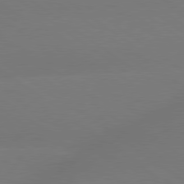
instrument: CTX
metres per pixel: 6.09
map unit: lApd
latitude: 79.1970
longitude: -151.4993
